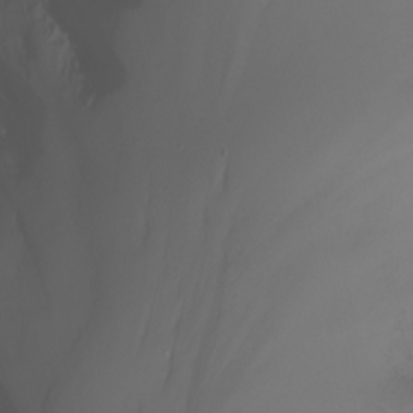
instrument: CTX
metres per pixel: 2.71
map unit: Nhu
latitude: -7.1431
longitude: -82.2900
